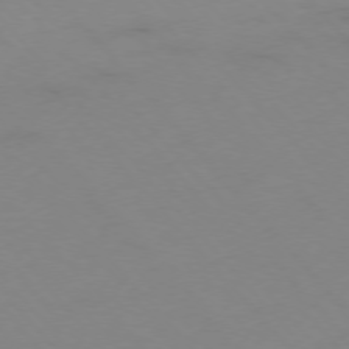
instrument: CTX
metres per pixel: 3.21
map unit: Hpe
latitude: -76.5763
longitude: -19.7827
